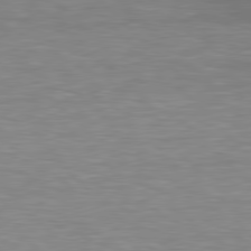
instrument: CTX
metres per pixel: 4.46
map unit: lApd
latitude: 78.9514
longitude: -115.7260
